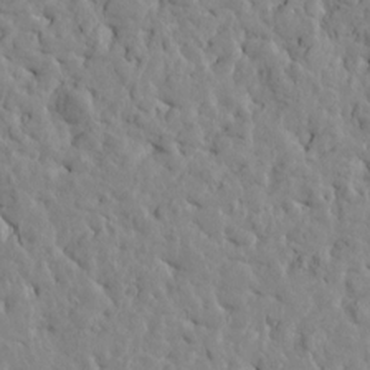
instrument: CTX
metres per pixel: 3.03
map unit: Htu
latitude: -2.6707
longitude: 178.8975
